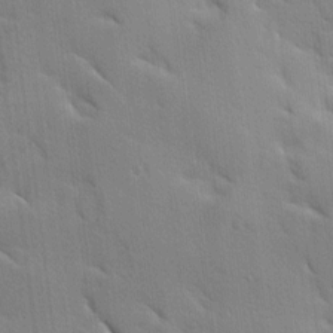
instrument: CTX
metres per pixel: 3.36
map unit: Ave
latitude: 9.8772
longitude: -102.7813
